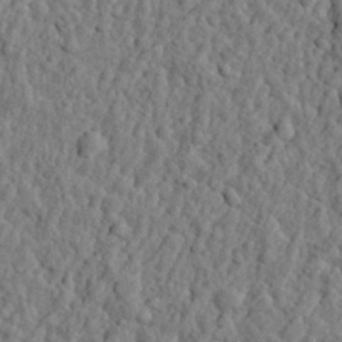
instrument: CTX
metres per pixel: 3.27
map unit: eHh
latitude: 27.0459
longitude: -77.8961
